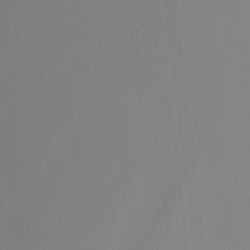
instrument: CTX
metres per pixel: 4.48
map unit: Hto
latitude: -8.1795
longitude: -52.2523
